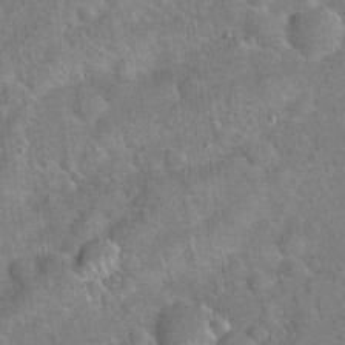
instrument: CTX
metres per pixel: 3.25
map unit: Hto
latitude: 20.1389
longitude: -52.4979
